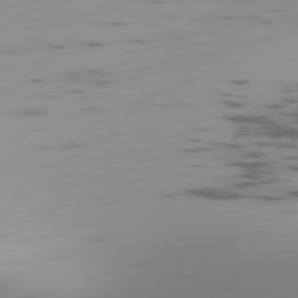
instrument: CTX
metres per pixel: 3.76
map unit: Ap
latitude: -78.0283
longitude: -64.6301
